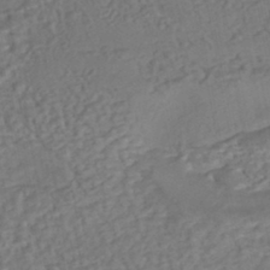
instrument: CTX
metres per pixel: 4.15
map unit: eHh
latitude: -43.3698
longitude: 120.4629
